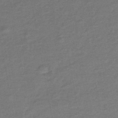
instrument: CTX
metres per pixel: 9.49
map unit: eHb
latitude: -41.7477
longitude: 82.7652
